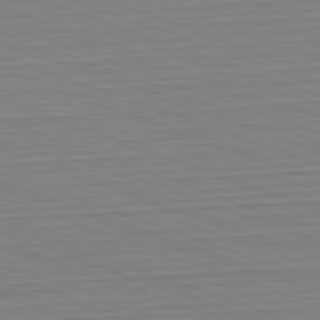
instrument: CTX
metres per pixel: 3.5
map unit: Hpe
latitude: -82.6896
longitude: 13.1053
